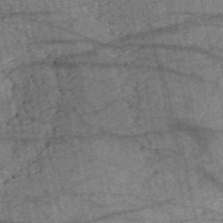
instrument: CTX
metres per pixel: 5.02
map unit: HNb
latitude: -54.1606
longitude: -40.8946
